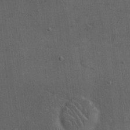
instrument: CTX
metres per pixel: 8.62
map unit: eHh
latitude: 19.5560
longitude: -63.4805
